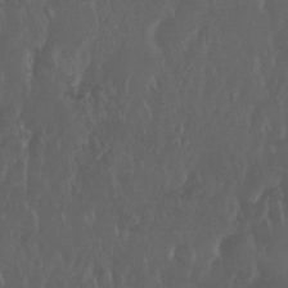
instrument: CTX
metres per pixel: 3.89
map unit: Nhu
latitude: 29.4804
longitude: -57.1781
